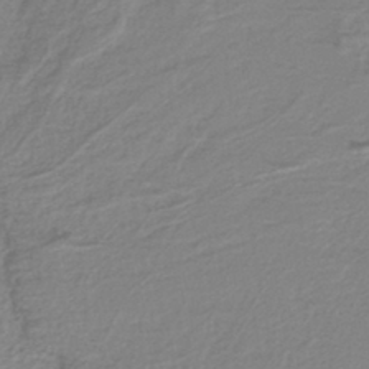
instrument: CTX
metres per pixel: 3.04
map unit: lHb
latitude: -40.3306
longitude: 51.6344
